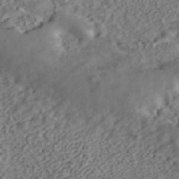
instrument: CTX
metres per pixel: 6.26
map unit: ANa
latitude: 42.5735
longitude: 18.3684
